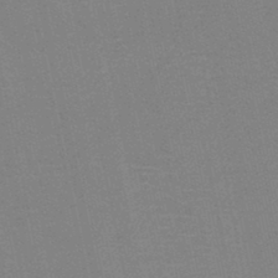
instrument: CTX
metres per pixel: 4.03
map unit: HNb
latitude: -45.8233
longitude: -41.8205
